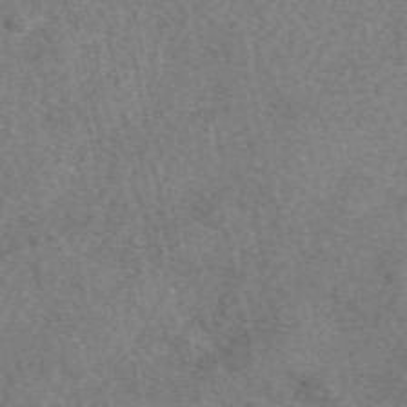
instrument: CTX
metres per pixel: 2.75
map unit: eAb
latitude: 48.9703
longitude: 109.4265
